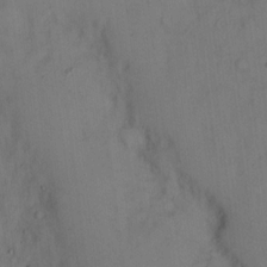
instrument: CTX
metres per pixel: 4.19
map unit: eHh
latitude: 13.7450
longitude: -62.0444
